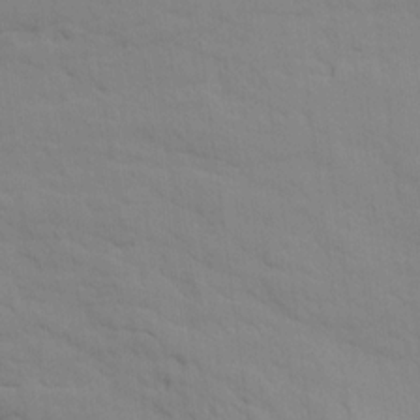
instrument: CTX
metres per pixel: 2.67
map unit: Ave
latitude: 17.1025
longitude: -129.0269
